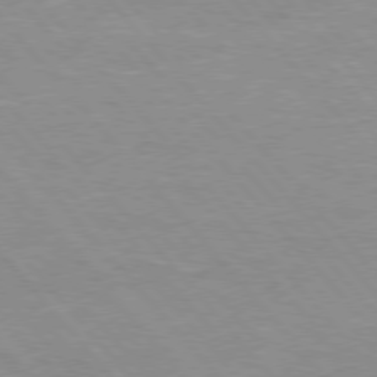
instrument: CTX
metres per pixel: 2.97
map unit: Hpe
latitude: 75.7828
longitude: -155.3104
